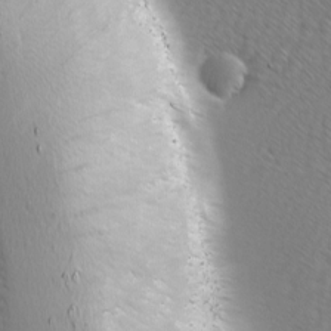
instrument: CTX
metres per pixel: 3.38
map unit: Ave
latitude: 8.5735
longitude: -105.7828
